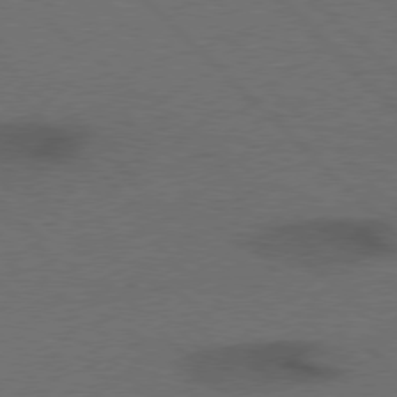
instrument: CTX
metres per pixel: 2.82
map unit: Hpe
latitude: 76.7813
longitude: -156.8380
